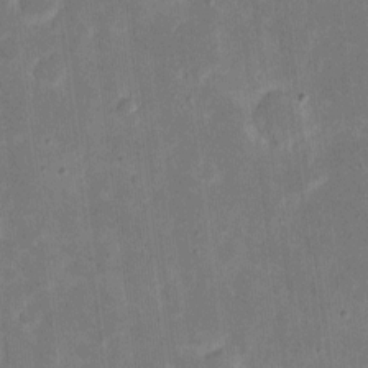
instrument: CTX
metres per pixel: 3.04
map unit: eHh
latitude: 7.1214
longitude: -70.4412
